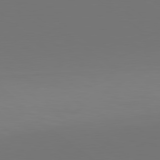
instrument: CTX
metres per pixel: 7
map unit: lApd
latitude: 79.8395
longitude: 159.2187
